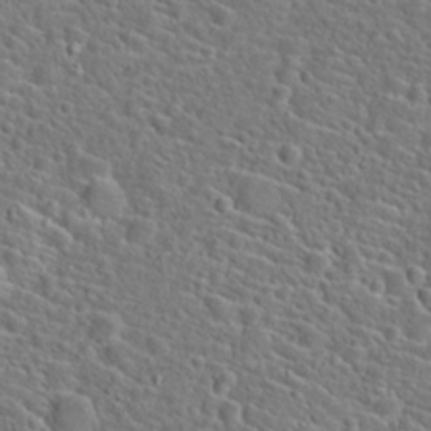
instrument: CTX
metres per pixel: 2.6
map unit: Hto
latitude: 23.2915
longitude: -45.3859
